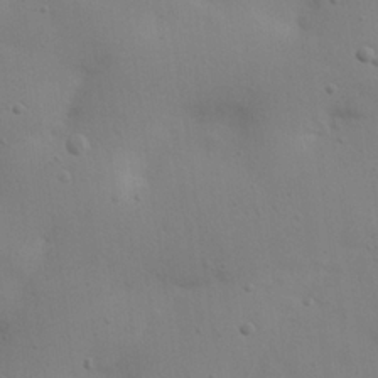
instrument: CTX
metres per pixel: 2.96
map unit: eHh
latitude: 24.2522
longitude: -69.8206
